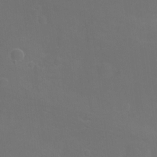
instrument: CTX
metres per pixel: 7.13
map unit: Hto
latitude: -3.5588
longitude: -35.7827
